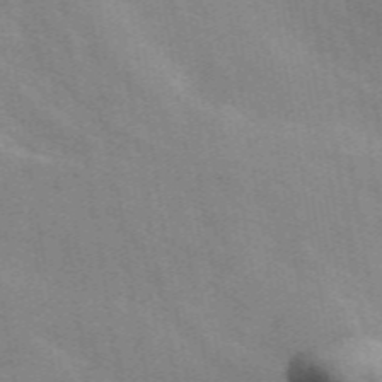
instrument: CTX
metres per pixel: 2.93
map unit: ANa
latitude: 50.3845
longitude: -81.1970
